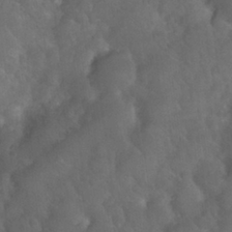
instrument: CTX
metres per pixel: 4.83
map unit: Nhu
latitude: 26.6302
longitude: -56.6490
